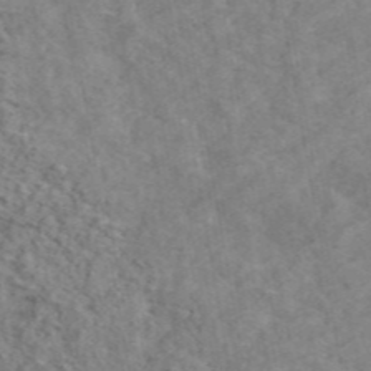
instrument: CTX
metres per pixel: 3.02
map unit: ANa
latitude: 46.3279
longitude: 30.0283
